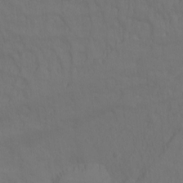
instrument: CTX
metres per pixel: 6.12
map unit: Hto
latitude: -10.3684
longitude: -37.4049
